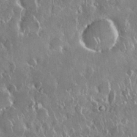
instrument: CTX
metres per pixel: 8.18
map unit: Nhu
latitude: 28.8002
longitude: -62.2901
